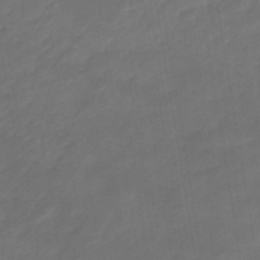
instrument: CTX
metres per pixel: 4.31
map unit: eHb
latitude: -47.0108
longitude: 85.2942
